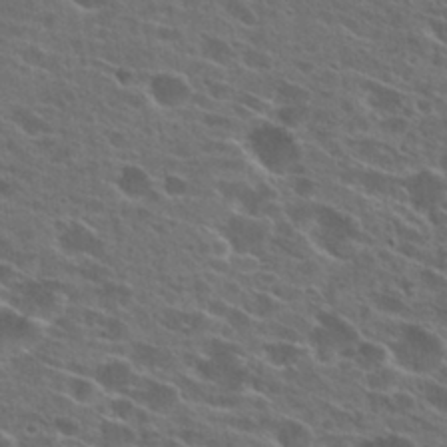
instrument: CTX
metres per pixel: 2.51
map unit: Hto
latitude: 26.8002
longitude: -45.1592
